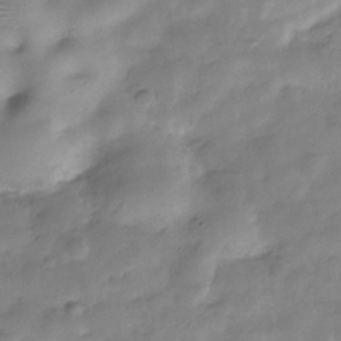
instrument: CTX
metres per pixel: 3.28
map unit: Hve
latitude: -31.0486
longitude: 91.2943
